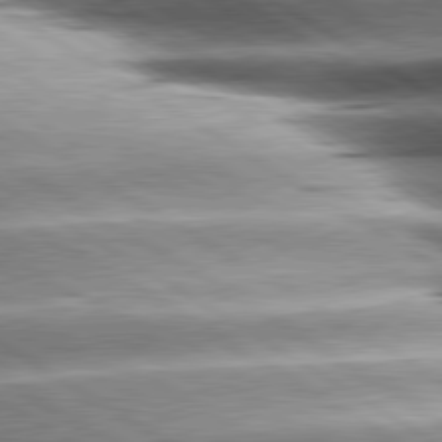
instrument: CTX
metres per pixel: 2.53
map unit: lApd
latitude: 80.3845
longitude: -141.9717
